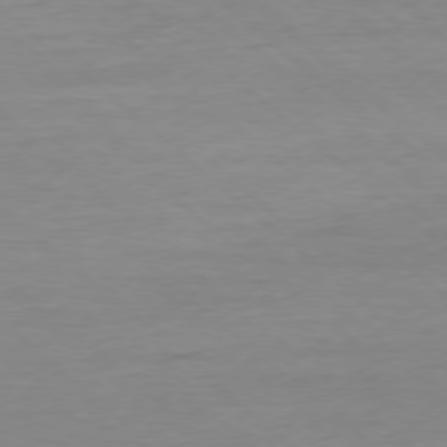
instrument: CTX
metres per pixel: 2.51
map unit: Ap
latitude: -78.2172
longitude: -87.7072
